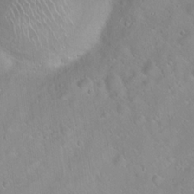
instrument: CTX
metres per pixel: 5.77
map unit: Hto
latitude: 20.9892
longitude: -53.3482
